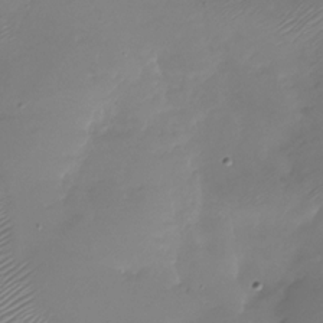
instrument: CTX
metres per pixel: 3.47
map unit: Nhu
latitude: -28.1984
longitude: -60.1578
